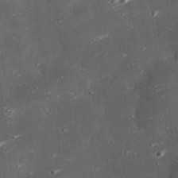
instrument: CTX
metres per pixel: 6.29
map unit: eHh
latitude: 25.0458
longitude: -89.8962
